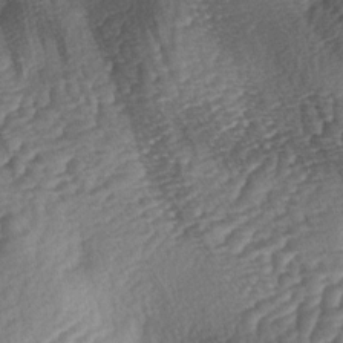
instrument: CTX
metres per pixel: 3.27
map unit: lAa
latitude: -3.6910
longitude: -127.5560
